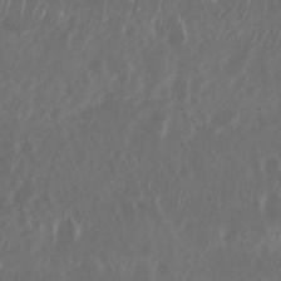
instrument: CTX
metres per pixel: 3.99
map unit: Nhu
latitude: 29.6505
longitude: -58.1200
